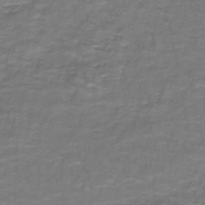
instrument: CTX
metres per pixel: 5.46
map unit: lHb
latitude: -42.2739
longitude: 55.6155
